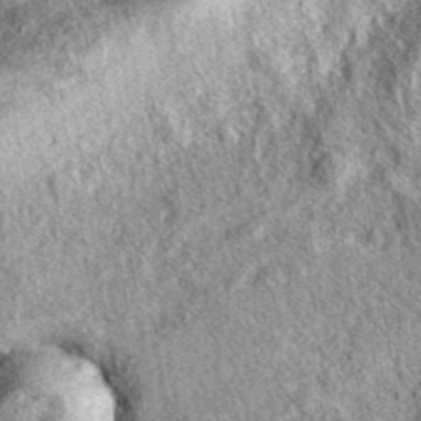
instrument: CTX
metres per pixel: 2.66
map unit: eAb
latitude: 38.8002
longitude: 108.1417
